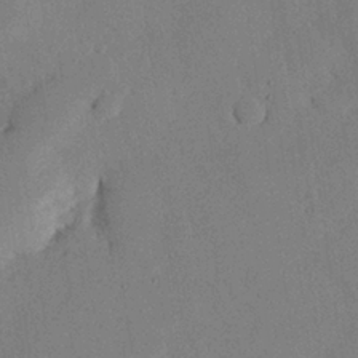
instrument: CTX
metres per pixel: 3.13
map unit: eHh
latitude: 26.8380
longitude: -80.7246
